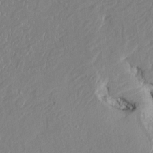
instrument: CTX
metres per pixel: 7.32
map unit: HNhu
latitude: 3.7638
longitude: -4.6868
